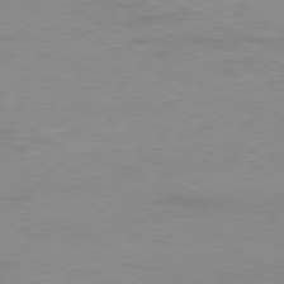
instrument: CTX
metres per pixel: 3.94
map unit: Ap
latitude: -80.1606
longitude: -104.5735
